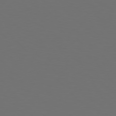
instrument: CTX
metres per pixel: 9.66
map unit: Hpe
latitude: 77.6882
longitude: -170.5924
